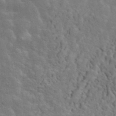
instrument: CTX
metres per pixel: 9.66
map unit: ANa
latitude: 47.0270
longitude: -84.2712
